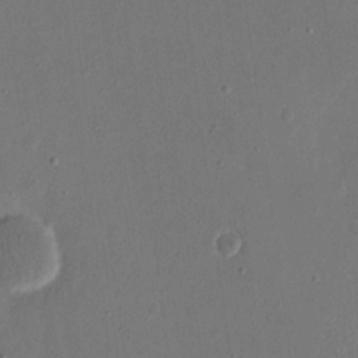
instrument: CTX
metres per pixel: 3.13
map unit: eHh
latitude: 15.9906
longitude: -70.2522
